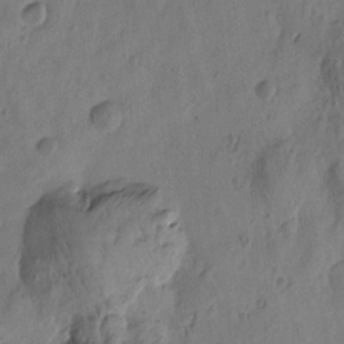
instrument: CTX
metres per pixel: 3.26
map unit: Htu
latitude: -3.2375
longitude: -176.7057
